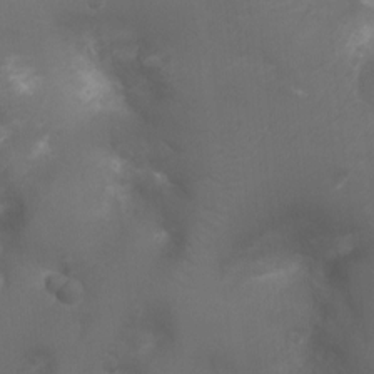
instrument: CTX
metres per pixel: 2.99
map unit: Ht
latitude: -6.7841
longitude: -21.5938
